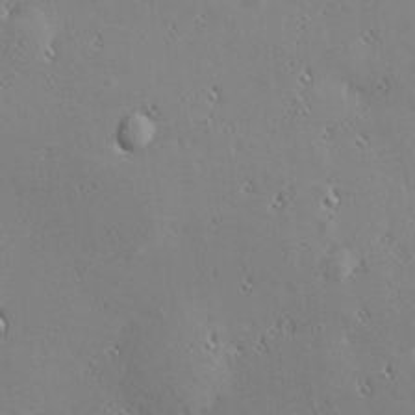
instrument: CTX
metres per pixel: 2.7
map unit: Hve
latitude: 25.9339
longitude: -92.4601
